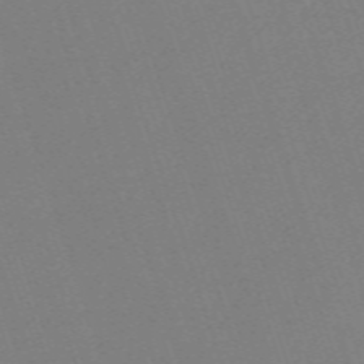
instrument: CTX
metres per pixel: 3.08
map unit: eHh
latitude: -62.7463
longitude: 50.5196
